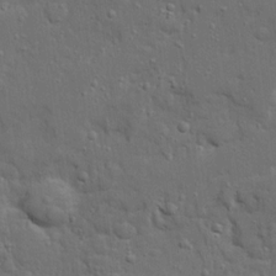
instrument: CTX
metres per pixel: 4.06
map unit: Ave
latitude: 19.4426
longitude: -128.6868
